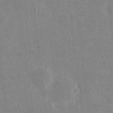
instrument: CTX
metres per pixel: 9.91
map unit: eHh
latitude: 4.3278
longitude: -72.5735
